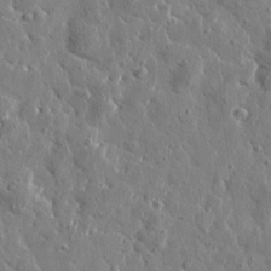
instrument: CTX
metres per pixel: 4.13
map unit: Htu
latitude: 1.1970
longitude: -178.1011
